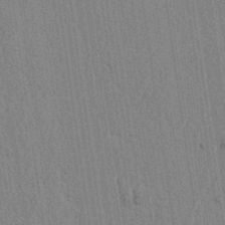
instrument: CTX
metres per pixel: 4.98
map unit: lAvf
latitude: 6.5735
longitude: 164.4062
